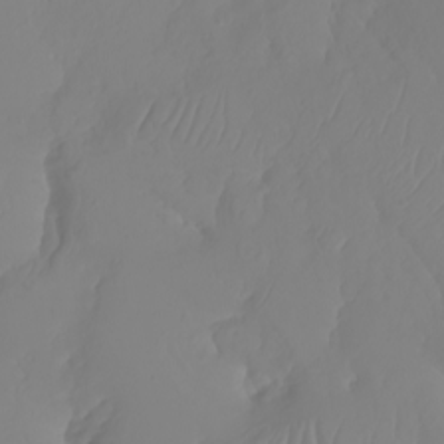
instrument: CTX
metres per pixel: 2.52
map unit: Nhu
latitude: -5.7666
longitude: -93.7827
